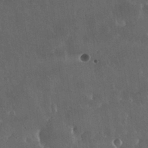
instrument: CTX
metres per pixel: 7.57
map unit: Nhu
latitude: 30.6113
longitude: -56.8946
